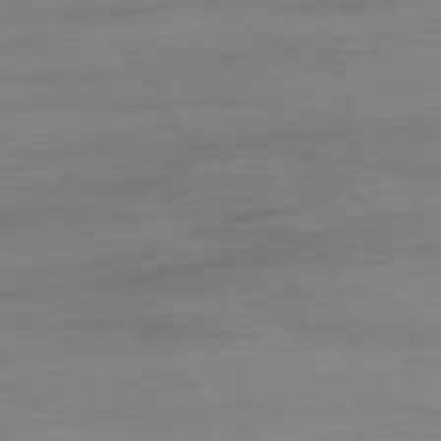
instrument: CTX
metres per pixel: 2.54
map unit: Ap
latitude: -76.7274
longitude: -73.5749
